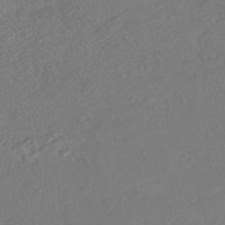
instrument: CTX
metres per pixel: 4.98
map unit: HNhu
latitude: -41.6155
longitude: 108.0661
